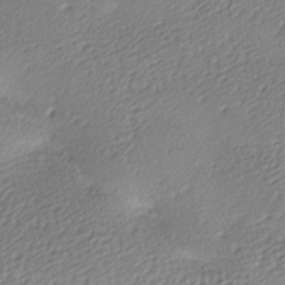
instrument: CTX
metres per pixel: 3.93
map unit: lAa
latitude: -9.4265
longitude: -126.8758
